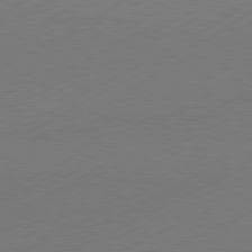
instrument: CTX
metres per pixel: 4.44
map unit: Hpe
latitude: -81.3699
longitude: 14.3496
